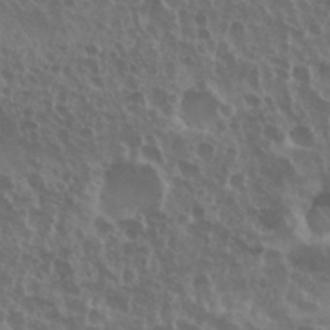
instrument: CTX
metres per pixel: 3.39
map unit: Nhu
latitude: 29.5182
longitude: -55.2159
